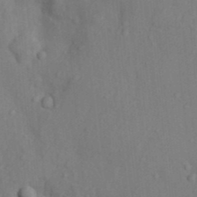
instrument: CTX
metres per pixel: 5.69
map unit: Nhu
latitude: 10.3845
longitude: -27.7639
